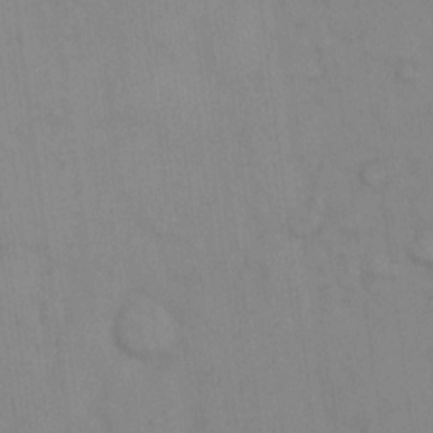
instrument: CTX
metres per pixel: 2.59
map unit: eHh
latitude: 13.7639
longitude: -62.4601
